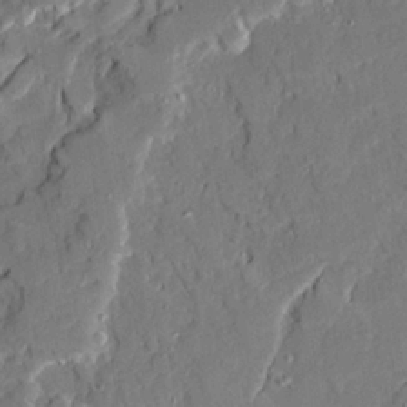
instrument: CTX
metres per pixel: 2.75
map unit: Ave
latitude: 22.4979
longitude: -129.9150
